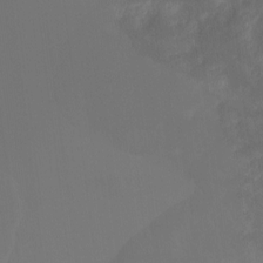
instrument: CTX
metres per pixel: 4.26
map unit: Ht
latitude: -9.4832
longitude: -39.7072
